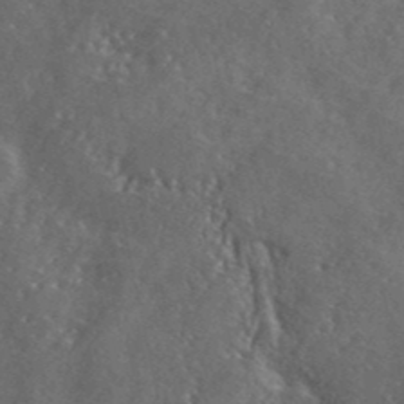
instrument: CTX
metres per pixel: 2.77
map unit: ANa
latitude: 40.1388
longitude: -89.4238
